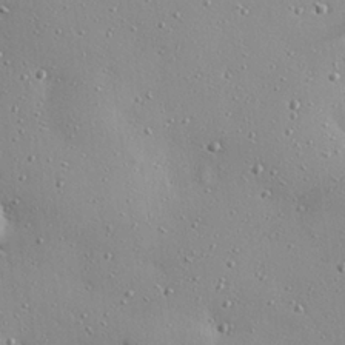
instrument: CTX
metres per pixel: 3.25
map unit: eHh
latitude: 25.4237
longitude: -88.8191
